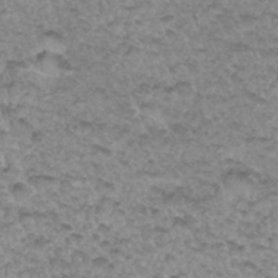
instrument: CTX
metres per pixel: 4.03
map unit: Hto
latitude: 34.4034
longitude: -48.4790
